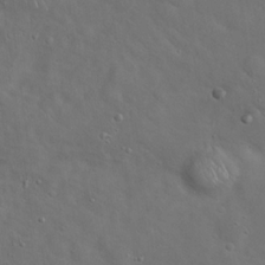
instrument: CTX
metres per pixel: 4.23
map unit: Hto
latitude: 17.9528
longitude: -53.1781
